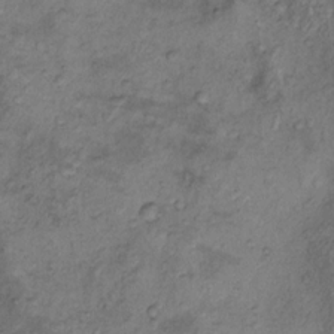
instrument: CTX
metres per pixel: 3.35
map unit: Nhu
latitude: 10.3845
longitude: -26.7246
